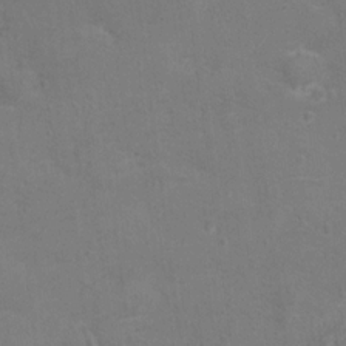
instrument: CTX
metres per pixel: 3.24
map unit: Hto
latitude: 13.1970
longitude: -38.7246
